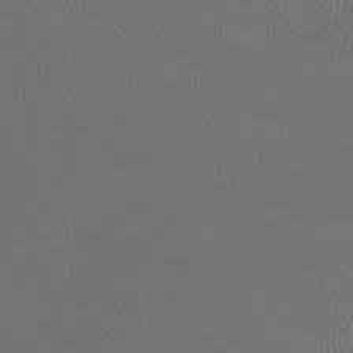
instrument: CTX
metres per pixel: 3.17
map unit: Nhu
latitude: -6.8786
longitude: -91.1970
